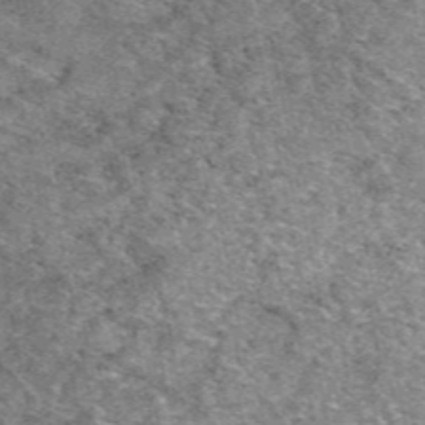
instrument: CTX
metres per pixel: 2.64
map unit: eAb
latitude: 48.7057
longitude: 114.5007
